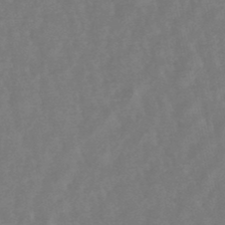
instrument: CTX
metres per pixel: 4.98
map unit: lHb
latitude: -49.1242
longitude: 72.4629
